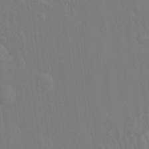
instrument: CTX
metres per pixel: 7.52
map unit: Hto
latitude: -8.3684
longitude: -43.8017
